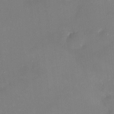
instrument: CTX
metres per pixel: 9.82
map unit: HNhu
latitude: 6.5168
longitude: 5.3698
